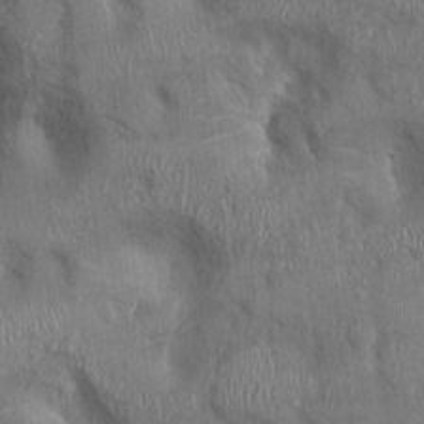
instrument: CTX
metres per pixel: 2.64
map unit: Ht
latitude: 0.1577
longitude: -12.9136
